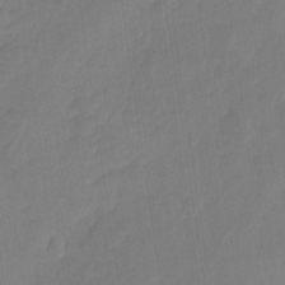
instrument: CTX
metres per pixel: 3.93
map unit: Hto
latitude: -8.7463
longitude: -46.8002
